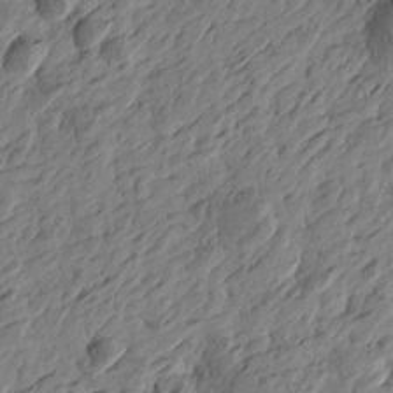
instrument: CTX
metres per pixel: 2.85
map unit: Htu
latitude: -3.3698
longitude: -179.6127
